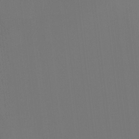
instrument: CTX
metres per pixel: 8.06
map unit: Hto
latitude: -7.7666
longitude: -50.3467
